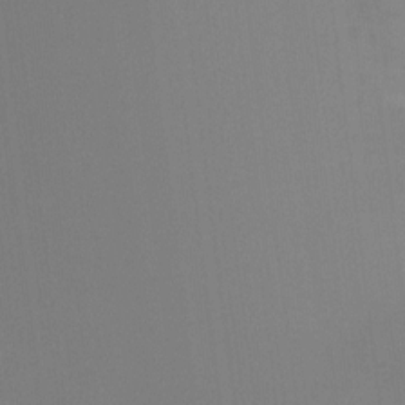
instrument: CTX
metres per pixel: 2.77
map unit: Ht
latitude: -15.2565
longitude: -48.6490
